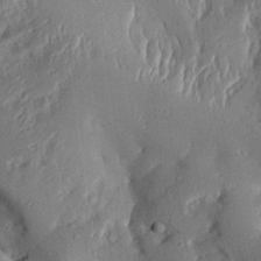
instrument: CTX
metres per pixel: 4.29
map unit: Aa
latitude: 29.4237
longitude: -132.0633
